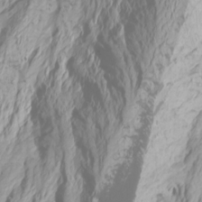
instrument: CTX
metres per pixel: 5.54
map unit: Htu
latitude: -6.8030
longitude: -71.4237
